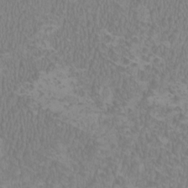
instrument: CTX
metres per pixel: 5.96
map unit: HNhu
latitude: 1.5560
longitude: -1.2159
